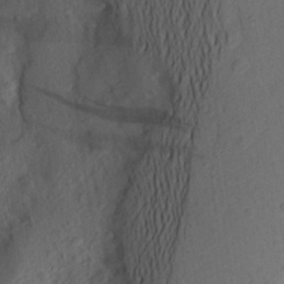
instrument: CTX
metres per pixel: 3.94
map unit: Aa
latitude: 25.1592
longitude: -147.1404
